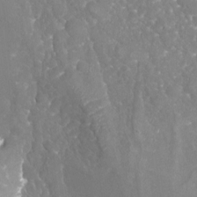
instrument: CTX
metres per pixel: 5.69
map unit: Nhu
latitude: -18.7274
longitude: -58.2712
